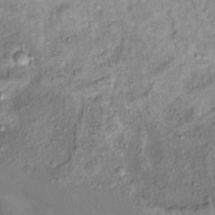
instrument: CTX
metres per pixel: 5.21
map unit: Ht
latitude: 13.4049
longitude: -40.8191
